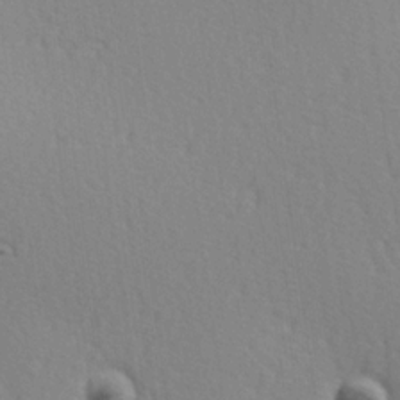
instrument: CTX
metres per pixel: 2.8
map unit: Hve
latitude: 2.6679
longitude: -124.3467
